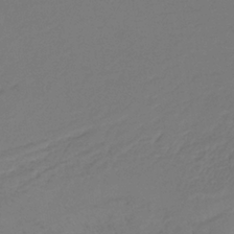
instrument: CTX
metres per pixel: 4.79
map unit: HNb
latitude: -34.4818
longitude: 60.9731
